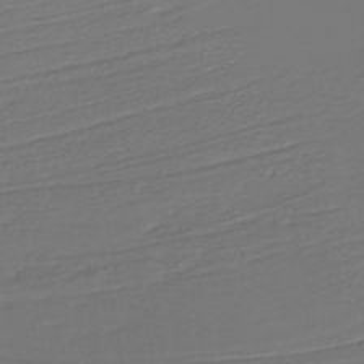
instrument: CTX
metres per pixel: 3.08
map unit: lHb
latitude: -38.4062
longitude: 55.9745
